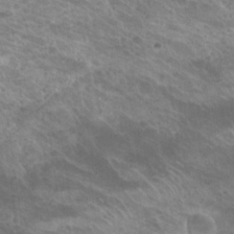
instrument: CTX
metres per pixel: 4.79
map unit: Hto
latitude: 25.3103
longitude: -38.7813
